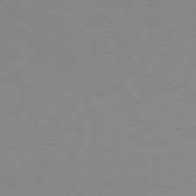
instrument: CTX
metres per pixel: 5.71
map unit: Hpe
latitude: 79.1026
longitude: -162.2523
